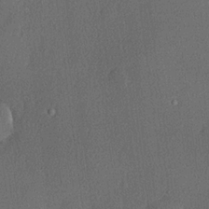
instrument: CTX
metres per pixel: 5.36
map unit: lHvf
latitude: 21.2348
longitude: 140.8030
